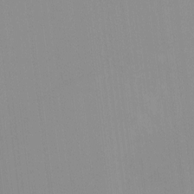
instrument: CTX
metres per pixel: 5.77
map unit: Nhu
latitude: -10.3117
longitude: -75.5371
